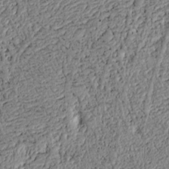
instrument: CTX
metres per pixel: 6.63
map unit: Htu
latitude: 3.7260
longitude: 151.3699
